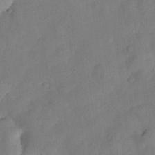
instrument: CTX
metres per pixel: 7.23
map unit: Nhu
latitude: 27.1214
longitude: -72.8002
